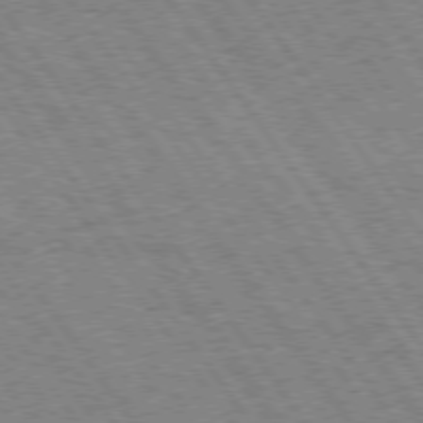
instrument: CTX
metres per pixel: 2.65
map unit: Hpe
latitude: 74.4223
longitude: -139.0458
